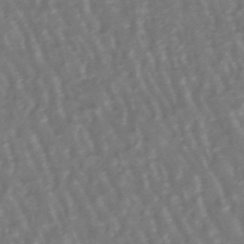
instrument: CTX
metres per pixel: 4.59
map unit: lHb
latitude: -47.8611
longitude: 78.9352
